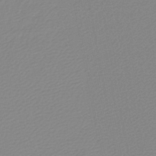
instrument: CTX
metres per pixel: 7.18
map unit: lHb
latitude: -45.0864
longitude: 74.2551
